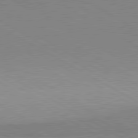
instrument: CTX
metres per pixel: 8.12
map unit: lApd
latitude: 80.7246
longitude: 150.7841
